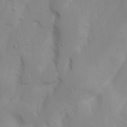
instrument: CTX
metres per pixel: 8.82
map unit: Nhu
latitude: 18.3656
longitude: -73.2915
